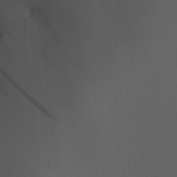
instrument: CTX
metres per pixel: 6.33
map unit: HNhu
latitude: 9.2159
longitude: 14.3873
